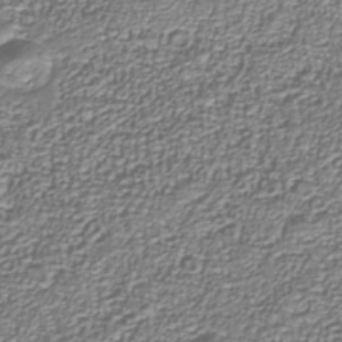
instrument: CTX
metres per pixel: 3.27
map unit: Nhu
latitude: -39.0676
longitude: -84.8758
